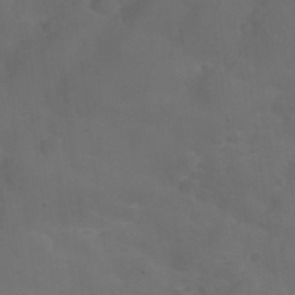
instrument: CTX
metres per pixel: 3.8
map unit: Nhu
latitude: 28.1955
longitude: -56.2333
